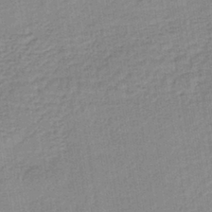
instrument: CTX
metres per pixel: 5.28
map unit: lHb
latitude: -40.1228
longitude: 60.5196
